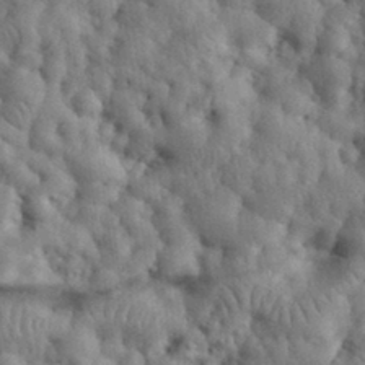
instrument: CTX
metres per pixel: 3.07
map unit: eHh
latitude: 31.0081
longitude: -73.0270
